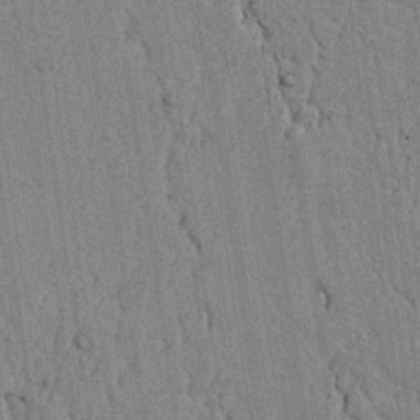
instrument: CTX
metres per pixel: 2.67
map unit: lAvf
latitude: 5.6127
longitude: 164.9164
